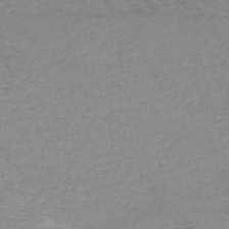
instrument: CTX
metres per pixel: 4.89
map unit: HNb
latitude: -49.7289
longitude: -46.6113
